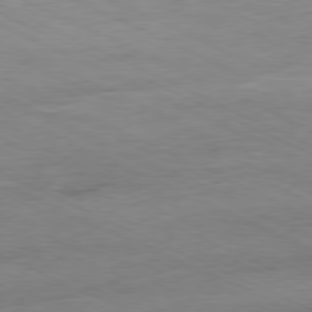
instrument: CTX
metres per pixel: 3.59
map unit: Ap
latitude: -80.2362
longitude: -104.4979
